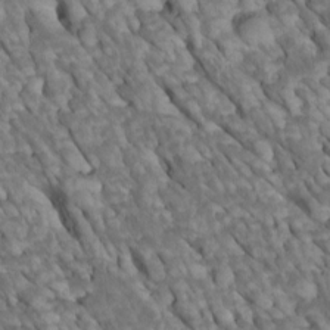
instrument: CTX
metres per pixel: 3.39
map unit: Htu
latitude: 1.5749
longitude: 144.0472
